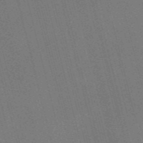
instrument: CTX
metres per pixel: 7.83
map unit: Nve
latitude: -58.0472
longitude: 62.2739
